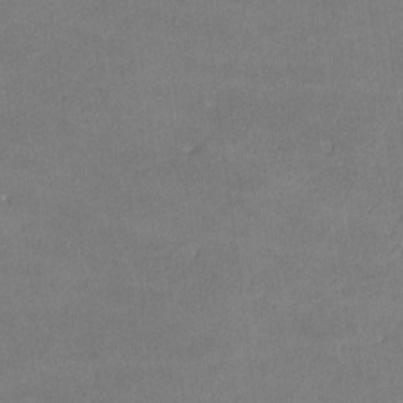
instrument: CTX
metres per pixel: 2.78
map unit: lHvf
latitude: -11.5399
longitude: -102.9325
